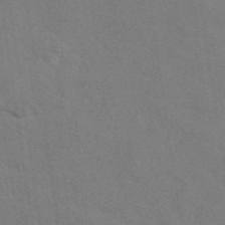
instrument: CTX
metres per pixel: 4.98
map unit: eAb
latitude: 50.4034
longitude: 112.6330
